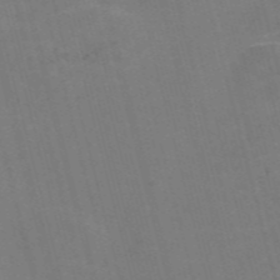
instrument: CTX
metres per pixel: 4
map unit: Nve
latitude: -57.8233
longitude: 55.0109
